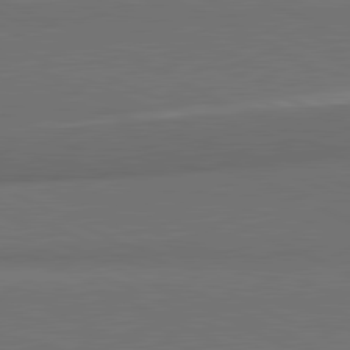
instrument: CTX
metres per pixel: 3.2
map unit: lApd
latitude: 81.6694
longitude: 154.6330
